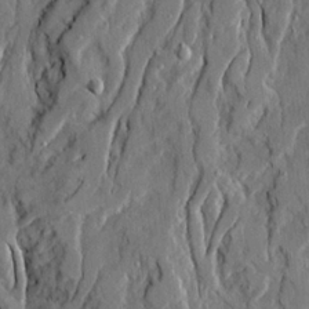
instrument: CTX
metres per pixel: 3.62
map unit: Ave
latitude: 21.1026
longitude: -129.3859
